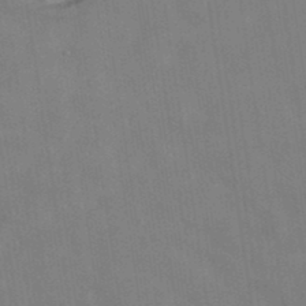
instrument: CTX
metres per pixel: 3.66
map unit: Hto
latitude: 36.6302
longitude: -46.4790
